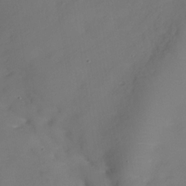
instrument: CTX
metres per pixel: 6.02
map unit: Nhe
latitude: -36.5195
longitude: -86.9136
